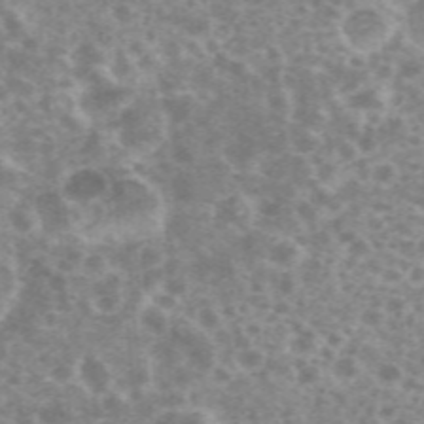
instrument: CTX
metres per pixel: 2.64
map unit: eHh
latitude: 35.5938
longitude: -59.7639
